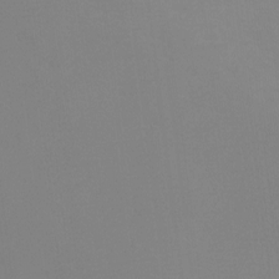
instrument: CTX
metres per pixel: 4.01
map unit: Ht
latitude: -8.1606
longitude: -34.8380
